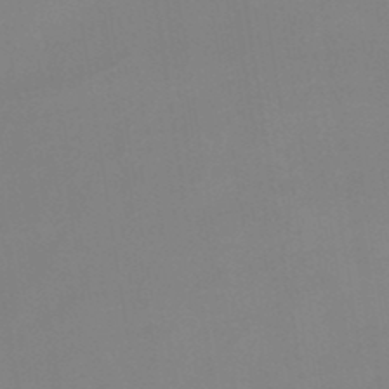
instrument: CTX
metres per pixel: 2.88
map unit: lHb
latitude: -48.3684
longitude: 67.4454
